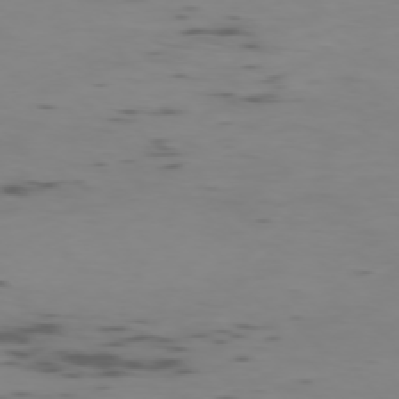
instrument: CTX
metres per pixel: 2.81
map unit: Ap
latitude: -76.0850
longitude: -66.8946
